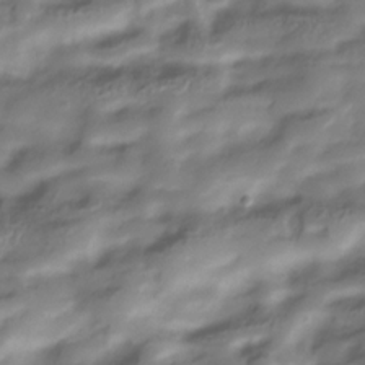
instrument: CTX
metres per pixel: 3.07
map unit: Hve
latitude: -31.0297
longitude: 89.9367
